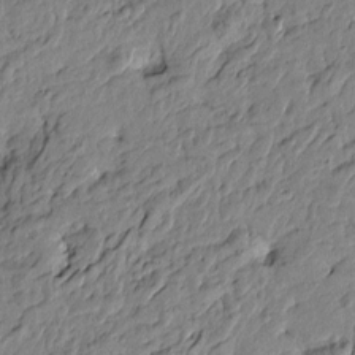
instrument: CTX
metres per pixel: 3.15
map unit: Htu
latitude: -3.4454
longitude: 178.9541
